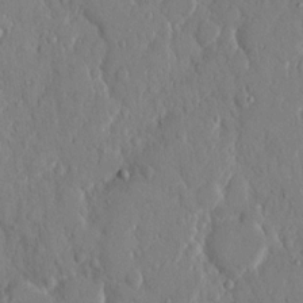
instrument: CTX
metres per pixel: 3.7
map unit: eHh
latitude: 13.3671
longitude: -69.7072
